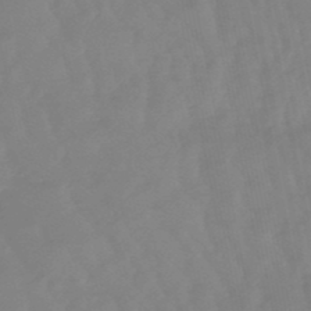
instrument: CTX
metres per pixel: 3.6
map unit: lHb
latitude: -48.8597
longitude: 78.4251
